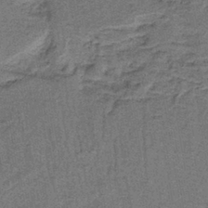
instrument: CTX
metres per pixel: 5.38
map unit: lHb
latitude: -40.3873
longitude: 57.4832
